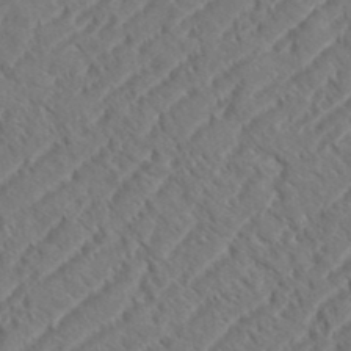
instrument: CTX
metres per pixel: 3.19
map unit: eHh
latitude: 36.7058
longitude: -137.9717
